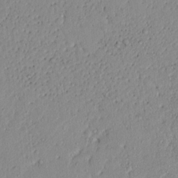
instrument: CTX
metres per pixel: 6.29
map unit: lAvf
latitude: 7.0836
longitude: 168.0283
